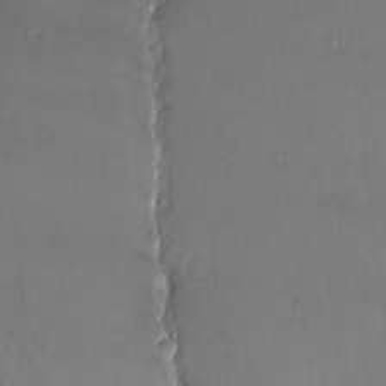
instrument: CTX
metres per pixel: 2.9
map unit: eHh
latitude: -3.4643
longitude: 20.1794
